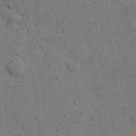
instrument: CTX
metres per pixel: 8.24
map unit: Hto
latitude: 11.8206
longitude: -36.9891
